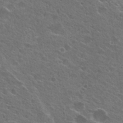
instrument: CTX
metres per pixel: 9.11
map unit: Hto
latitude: 26.6113
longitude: -45.0647
